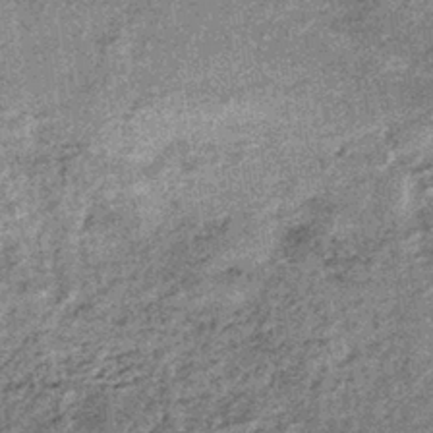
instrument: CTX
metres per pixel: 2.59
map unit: lHb
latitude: -36.7274
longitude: 66.2362
